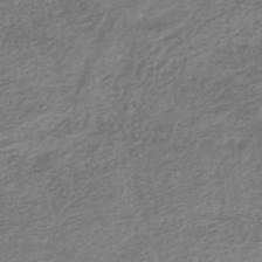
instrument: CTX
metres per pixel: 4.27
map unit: lHb
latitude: -41.3698
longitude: 70.2740
